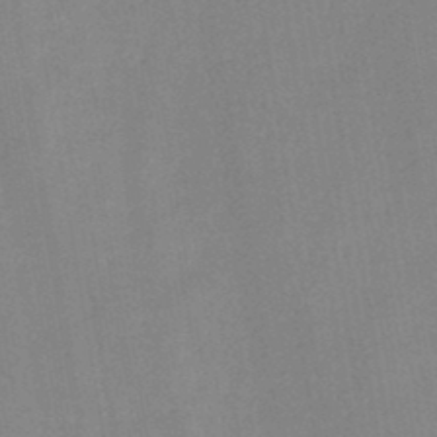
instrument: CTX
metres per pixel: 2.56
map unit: HNb
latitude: -45.4832
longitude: -38.2522
